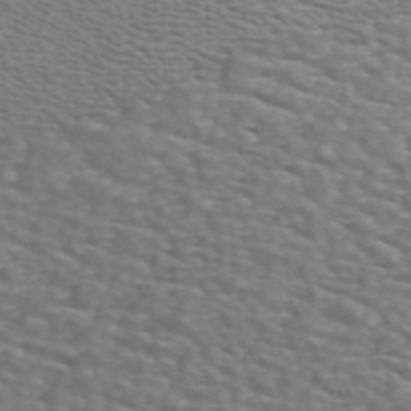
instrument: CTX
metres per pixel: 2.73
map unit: ANa
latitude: 44.4034
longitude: 28.9164
